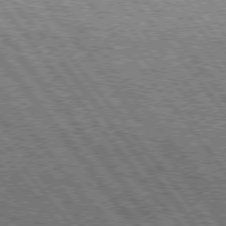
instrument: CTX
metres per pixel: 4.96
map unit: Hpe
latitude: 75.4993
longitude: -156.4790
